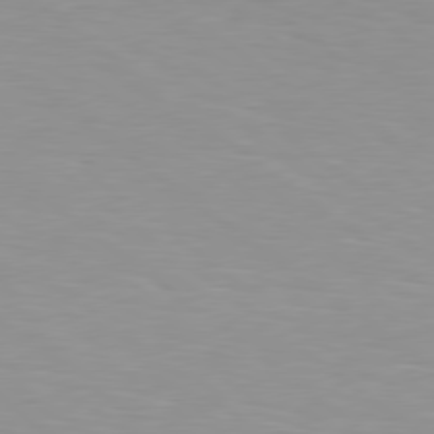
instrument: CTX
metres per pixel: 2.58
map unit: Hpe
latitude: 78.6680
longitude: 175.7288
